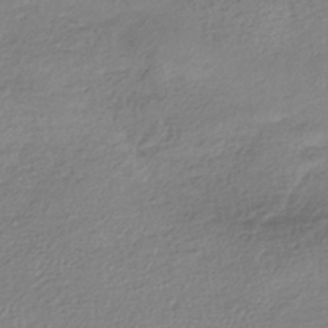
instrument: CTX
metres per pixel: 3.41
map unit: HNhu
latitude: -42.2928
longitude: 97.9367
